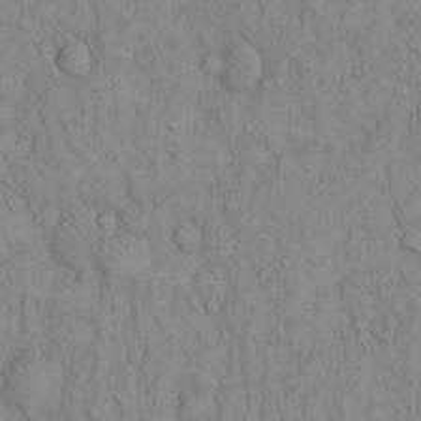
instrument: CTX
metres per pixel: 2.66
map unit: Hto
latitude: 12.9703
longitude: -57.7638
